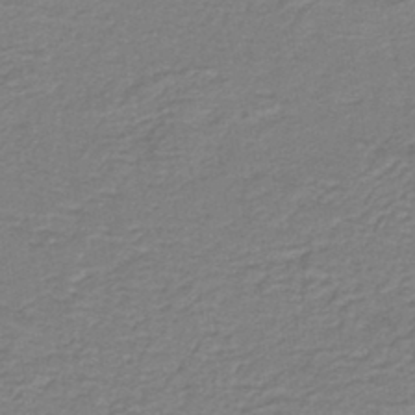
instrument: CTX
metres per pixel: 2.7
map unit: lHb
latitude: -41.4832
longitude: 53.5399
